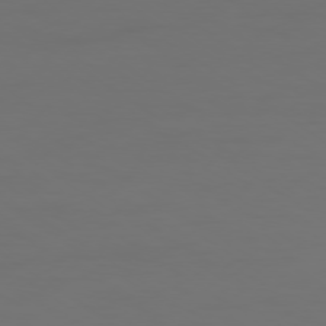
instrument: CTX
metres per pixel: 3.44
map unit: Ap
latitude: -79.3887
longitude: -92.8191
